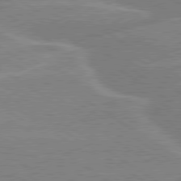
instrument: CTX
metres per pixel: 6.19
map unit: lApd
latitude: 79.5749
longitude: -130.9136
